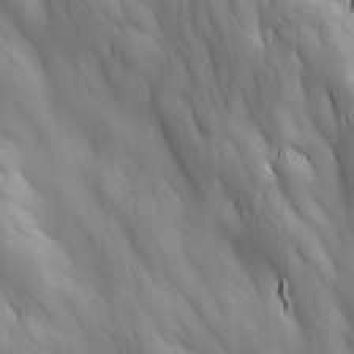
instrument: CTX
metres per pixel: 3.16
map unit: Ave
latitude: 13.0837
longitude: -105.3293
